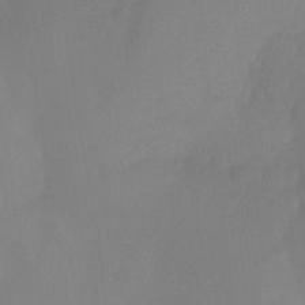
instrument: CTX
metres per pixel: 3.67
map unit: Ht
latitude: -15.0298
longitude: -56.4601
